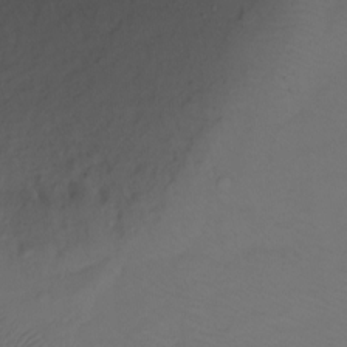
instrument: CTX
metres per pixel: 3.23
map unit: Ht
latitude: -6.7841
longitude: -34.2333
